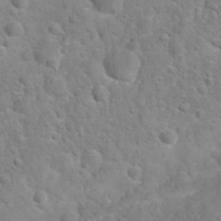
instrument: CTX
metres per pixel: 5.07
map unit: Nhu
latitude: 27.1403
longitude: -62.0255
